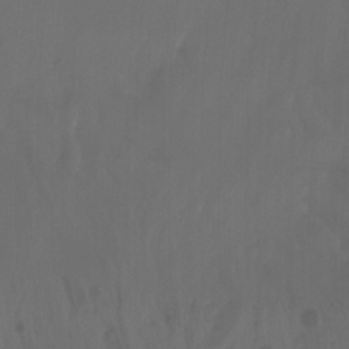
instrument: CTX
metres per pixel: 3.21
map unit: Nhu
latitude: -11.6344
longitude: -65.5371
